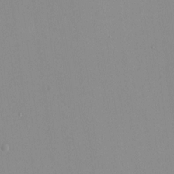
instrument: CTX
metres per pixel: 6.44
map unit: HNhu
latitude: -2.0472
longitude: -7.2726
